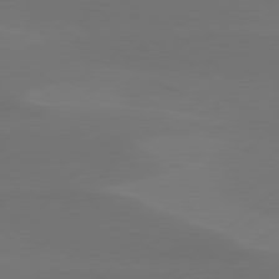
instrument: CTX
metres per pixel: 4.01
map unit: Hpe
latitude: 78.3656
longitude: -130.4790
